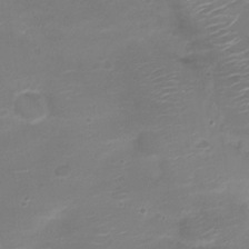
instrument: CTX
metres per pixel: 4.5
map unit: Nve
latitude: -20.7274
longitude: 104.1794
